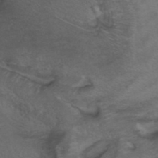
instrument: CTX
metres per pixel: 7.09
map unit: ANa
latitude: 40.2711
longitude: 28.8219
